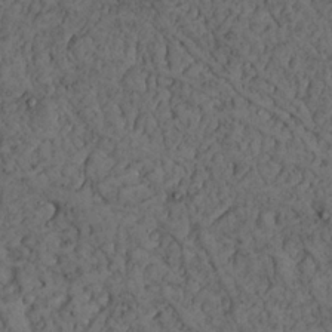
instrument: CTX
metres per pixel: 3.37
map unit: Nhu
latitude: 22.4223
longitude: -67.1781
